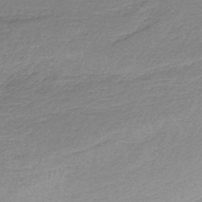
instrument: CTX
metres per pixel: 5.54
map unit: HNb
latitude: -36.4062
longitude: 56.6707
